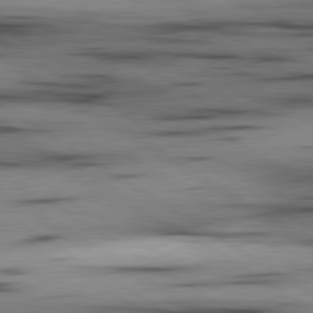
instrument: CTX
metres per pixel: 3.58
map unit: lApd
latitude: 80.1011
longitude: 159.0108
